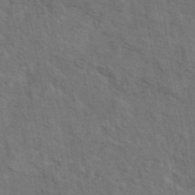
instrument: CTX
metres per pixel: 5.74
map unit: eAb
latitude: 43.5182
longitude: 110.1605
